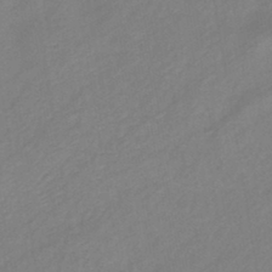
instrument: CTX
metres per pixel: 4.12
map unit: eHb
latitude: -42.5762
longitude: 85.0486
